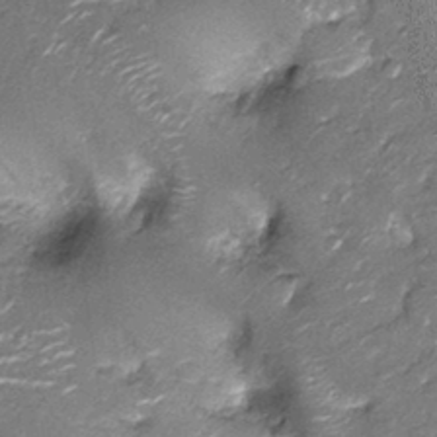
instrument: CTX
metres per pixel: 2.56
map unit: Nhu
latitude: -12.9920
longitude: -22.4601
